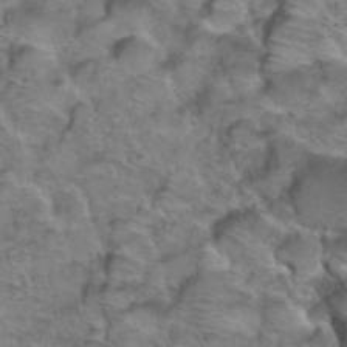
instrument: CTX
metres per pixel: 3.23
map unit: Hto
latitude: 39.0080
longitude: -44.5734
